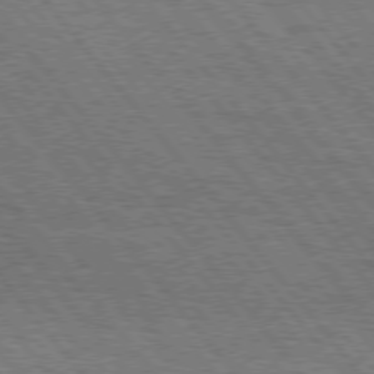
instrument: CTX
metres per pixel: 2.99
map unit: Hpe
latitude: 75.1592
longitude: -139.3859
